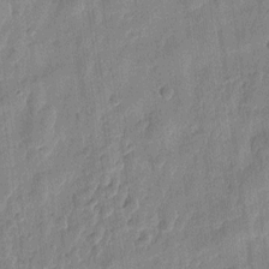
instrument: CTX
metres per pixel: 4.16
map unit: eHh
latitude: 7.9150
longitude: -74.0255
